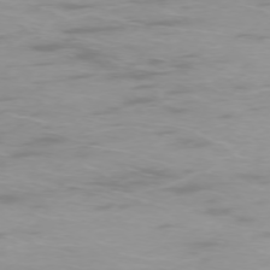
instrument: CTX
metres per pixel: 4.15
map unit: Ap
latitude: -75.5022
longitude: -68.4979
